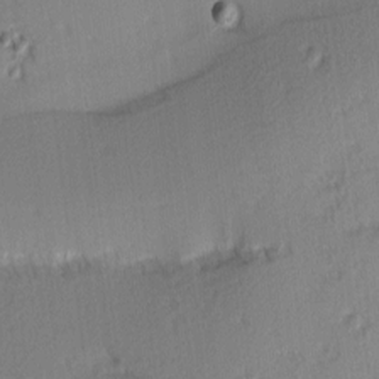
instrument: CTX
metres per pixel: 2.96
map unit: Ave
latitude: 1.5182
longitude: -109.9339
